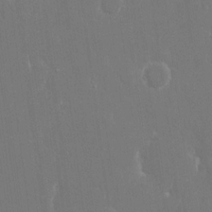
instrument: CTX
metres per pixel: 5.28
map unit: eHh
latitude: 15.2159
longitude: -72.2901
